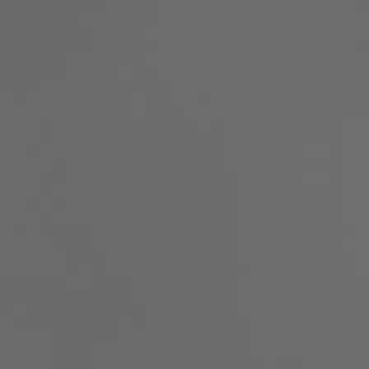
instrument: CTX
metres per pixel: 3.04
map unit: Aa
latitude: -6.7463
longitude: -72.2334
